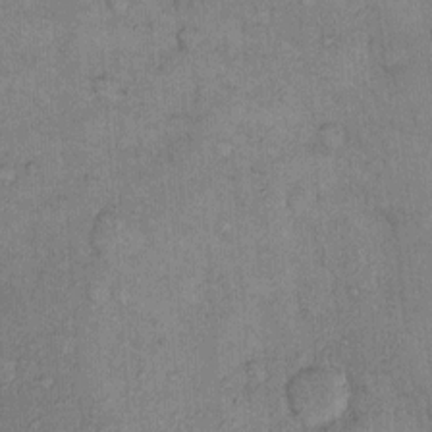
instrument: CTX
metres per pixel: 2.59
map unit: Hto
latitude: 10.7813
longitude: -61.6127
